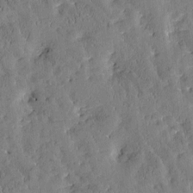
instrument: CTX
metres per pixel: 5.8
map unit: Htu
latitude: -3.1620
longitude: 174.8785
